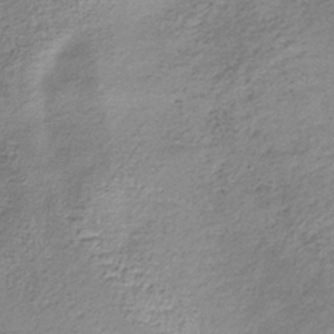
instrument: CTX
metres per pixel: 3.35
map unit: lHb
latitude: -36.3684
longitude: 68.3306
